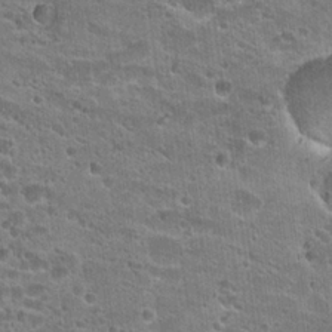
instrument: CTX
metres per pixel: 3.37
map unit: Hto
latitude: 22.7435
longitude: -42.9703
